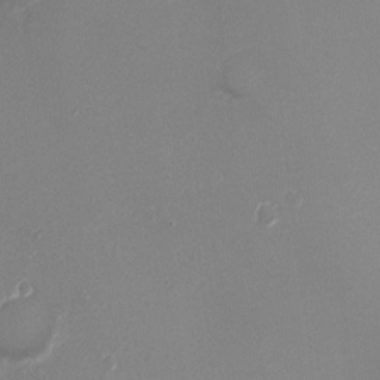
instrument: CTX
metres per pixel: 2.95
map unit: Ht
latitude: 1.0836
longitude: -19.8961
